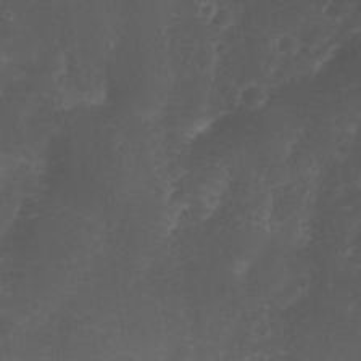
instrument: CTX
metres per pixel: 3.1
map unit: Nhu
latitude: 26.6491
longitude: -65.8772
